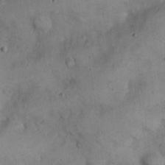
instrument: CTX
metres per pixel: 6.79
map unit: eHh
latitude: 21.0270
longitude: -61.3481
